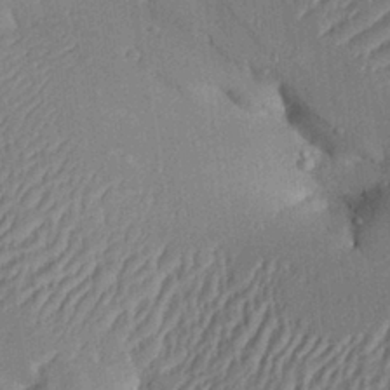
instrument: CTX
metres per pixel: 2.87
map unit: Aa
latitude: 28.2711
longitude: -136.7624
